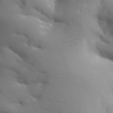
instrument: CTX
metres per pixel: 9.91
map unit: Aa
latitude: 33.2915
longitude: -143.7261
